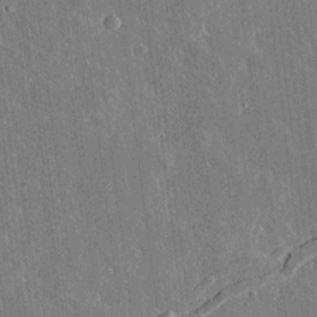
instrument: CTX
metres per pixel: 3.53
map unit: lAvf
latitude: 15.5560
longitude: -128.8758
